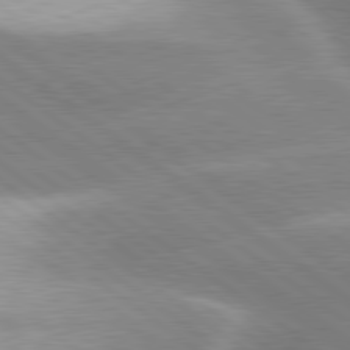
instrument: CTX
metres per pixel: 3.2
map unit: lApd
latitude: 80.0633
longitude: -119.3481
